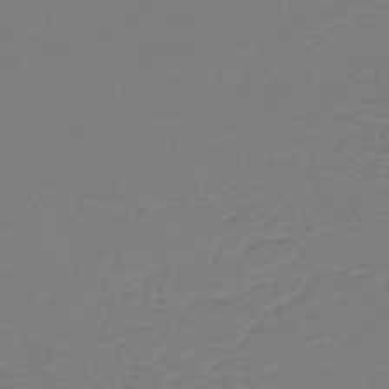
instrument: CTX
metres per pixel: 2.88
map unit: HNb
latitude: -45.9367
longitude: 53.7099
